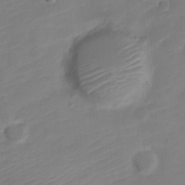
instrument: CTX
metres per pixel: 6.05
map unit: Nve
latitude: -21.1998
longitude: 106.4440
